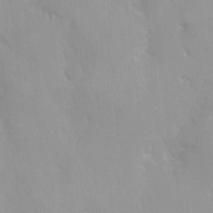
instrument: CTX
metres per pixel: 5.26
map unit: HNhu
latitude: 0.3656
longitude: -3.8772
